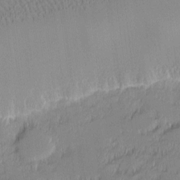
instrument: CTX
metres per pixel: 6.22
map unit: eHh
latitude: -1.1054
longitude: -83.9906
